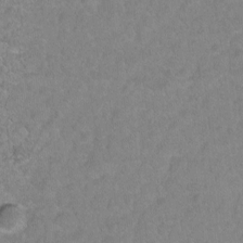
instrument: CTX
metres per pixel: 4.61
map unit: Hto
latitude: -4.4062
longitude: -36.1200
